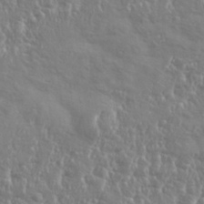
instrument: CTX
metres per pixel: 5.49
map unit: eHh
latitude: 34.5545
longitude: -134.5734
